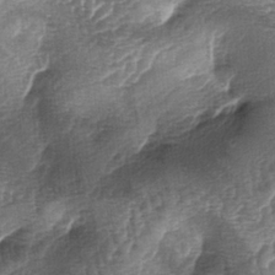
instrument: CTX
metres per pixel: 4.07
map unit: lAa
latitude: -5.1242
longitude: -128.2144
